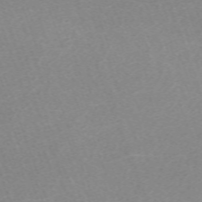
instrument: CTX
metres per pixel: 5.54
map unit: eHh
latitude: -64.8030
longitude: 50.6518
